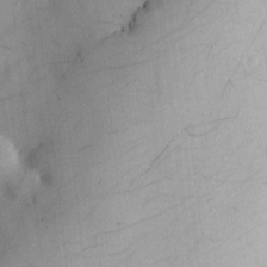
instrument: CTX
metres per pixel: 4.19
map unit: HNhu
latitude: 6.4223
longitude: 14.7652
